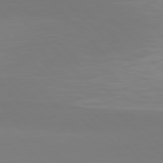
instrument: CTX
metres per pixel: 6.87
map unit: Hpe
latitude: 77.1214
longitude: -174.7435
